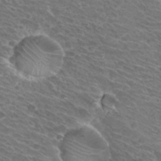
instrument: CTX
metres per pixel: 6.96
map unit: Hto
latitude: 30.6113
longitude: -43.9906
